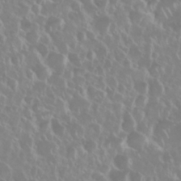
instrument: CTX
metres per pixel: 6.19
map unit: Nhu
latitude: 28.4790
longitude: -61.7827
